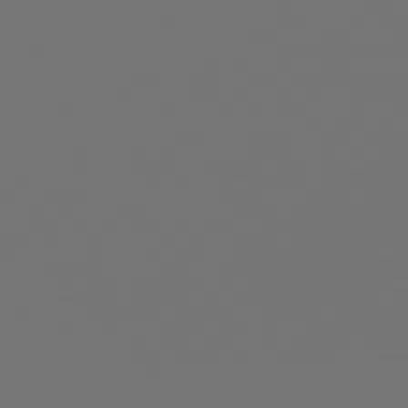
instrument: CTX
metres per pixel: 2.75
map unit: Hpe
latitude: 77.8205
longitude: -176.3278
